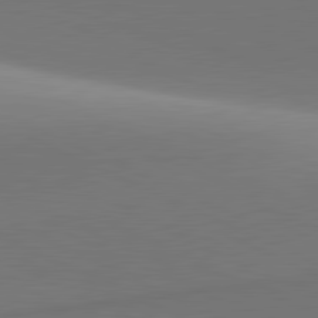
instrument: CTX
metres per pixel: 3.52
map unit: lApd
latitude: 81.4804
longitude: 143.9178
